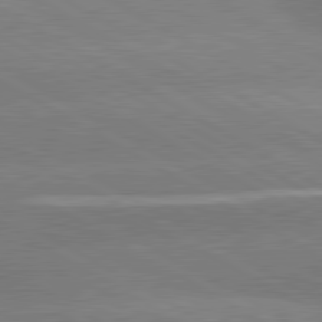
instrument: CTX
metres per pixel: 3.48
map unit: lApd
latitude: 80.8380
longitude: -152.3279
